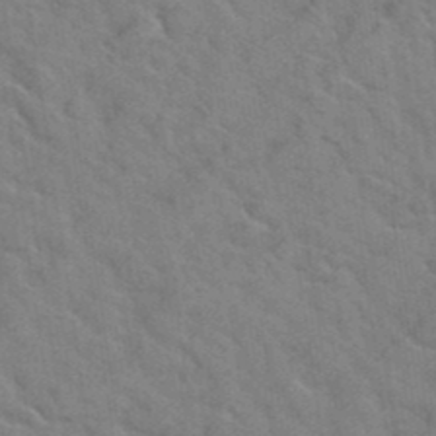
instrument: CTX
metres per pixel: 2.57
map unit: Hto
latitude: 38.7057
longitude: -44.1578
